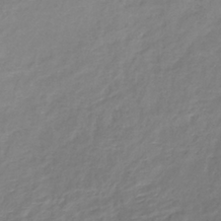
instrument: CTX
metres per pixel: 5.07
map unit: lHb
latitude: -36.8219
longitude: 72.9919
